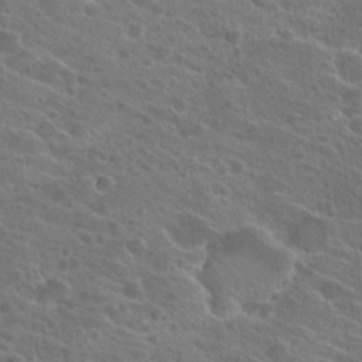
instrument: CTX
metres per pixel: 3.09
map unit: Hto
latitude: 23.5938
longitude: -39.1592
